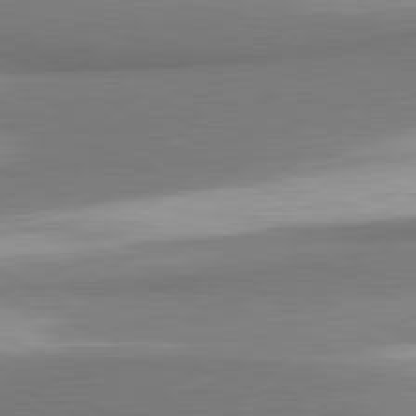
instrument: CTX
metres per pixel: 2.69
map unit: lApd
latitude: 81.1970
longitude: 166.5763
